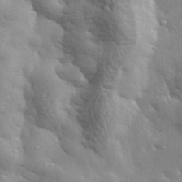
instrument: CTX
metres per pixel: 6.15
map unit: lHvf
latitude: 33.9150
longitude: -81.7827
